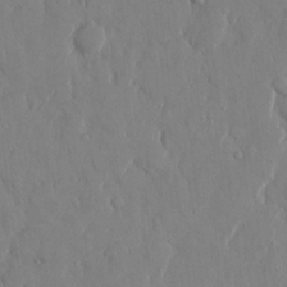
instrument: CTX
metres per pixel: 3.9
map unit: eHh
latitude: 12.9514
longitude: -69.5371
